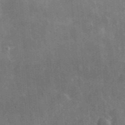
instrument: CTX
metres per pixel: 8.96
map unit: lHvf
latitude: 33.5749
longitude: -90.5546
